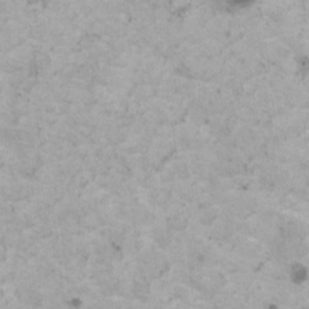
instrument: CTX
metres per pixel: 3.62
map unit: HNhu
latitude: 1.1781
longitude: 3.7099
